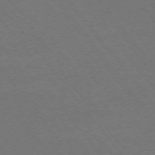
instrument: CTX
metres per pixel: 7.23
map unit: Ap
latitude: -75.7667
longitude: -75.1214
